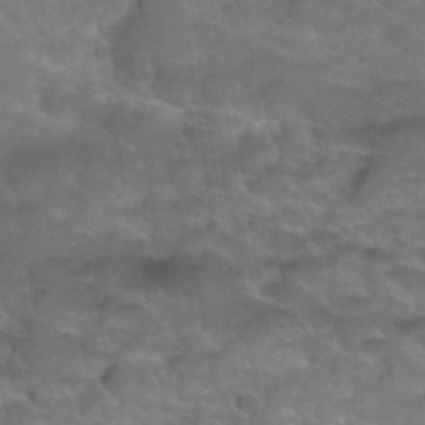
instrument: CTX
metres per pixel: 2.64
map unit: Hto
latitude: 35.7827
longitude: -49.8961
